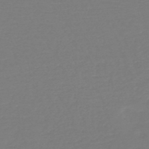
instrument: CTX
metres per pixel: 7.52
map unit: HNb
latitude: -49.8612
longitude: -43.8772
